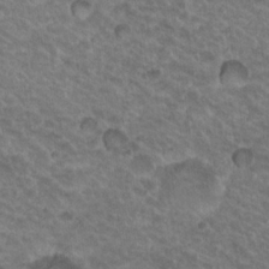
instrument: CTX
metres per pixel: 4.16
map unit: Nhu
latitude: 19.1970
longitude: -32.7435
